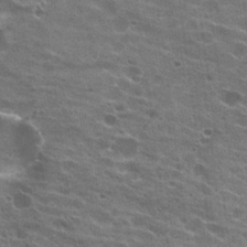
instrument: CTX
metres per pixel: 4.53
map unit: Hto
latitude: 21.9717
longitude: -42.2334
